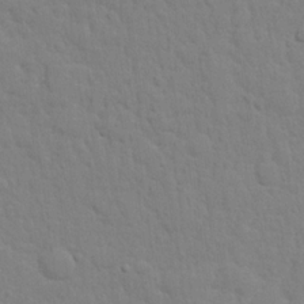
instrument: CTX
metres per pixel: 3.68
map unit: lHvf
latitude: 22.0255
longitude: 141.3887
